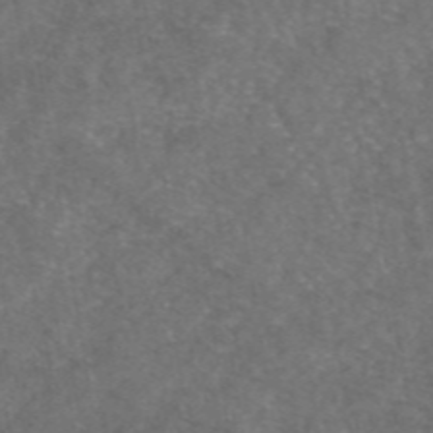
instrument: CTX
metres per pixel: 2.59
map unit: eAb
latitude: 47.3293
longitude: 111.1431
